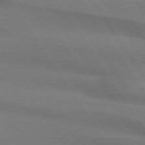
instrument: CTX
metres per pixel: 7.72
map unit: lApd
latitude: 74.0633
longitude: -62.9136
